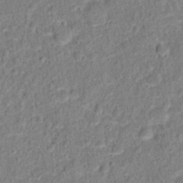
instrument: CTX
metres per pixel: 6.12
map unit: Hto
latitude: 13.4993
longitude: -38.3845
